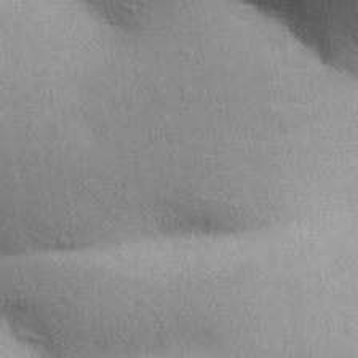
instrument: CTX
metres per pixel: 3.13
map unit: Aa
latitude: 31.0837
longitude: -145.9528
